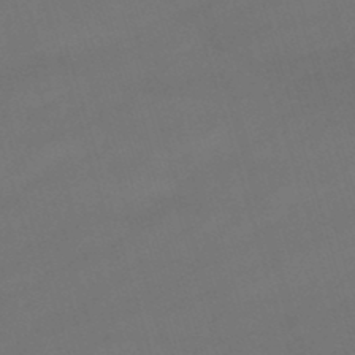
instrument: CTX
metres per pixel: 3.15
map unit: lHb
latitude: -47.1998
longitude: 63.4265
